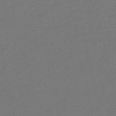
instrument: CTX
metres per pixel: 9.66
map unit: HNb
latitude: -54.2929
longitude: -50.3467
